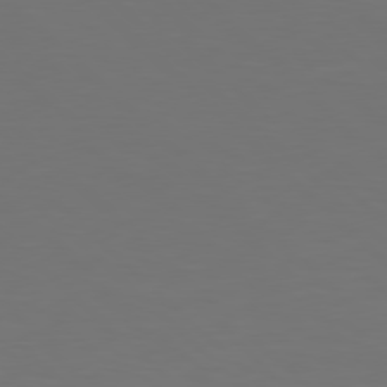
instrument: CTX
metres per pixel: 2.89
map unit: Hpe
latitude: 77.9528
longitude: -175.5560
